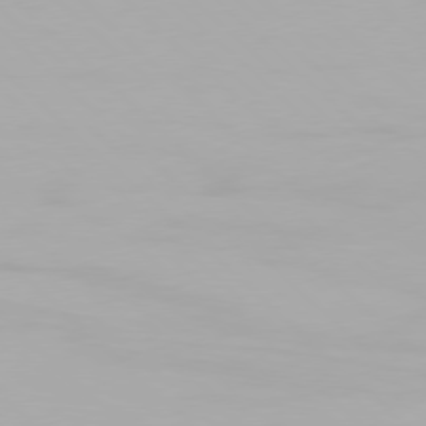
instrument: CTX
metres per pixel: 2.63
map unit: Hpe
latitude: 77.3670
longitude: -171.8583
